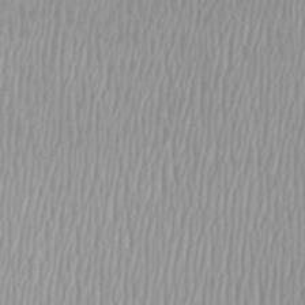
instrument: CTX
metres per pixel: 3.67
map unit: Htu
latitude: -8.6707
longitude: -76.3845
